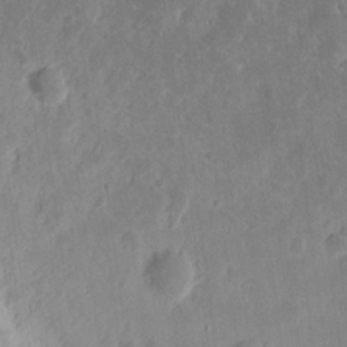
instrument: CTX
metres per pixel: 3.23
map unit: eHh
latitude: 13.9717
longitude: -72.6491
